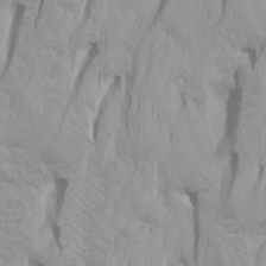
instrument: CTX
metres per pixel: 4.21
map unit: Htu
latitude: -4.6896
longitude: -88.7625
